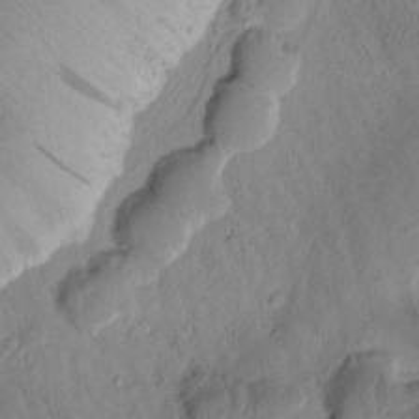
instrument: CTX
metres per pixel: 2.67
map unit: Htu
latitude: 0.5357
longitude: 175.6721
